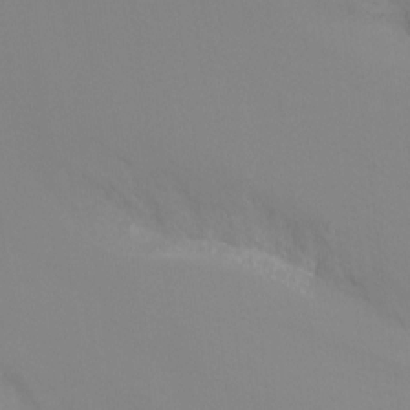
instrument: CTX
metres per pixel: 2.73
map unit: Ht
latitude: -9.3887
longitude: -33.2726
